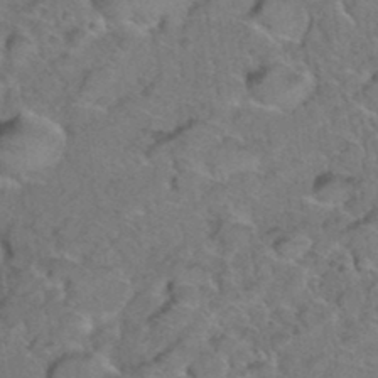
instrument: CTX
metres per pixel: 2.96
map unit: Hto
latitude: 35.9528
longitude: -48.7813
